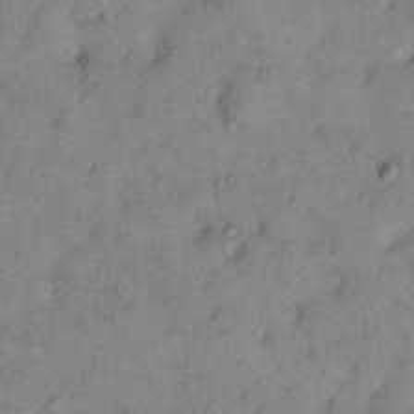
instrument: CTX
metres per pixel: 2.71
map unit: eHh
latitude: 10.2712
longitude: -62.4601
